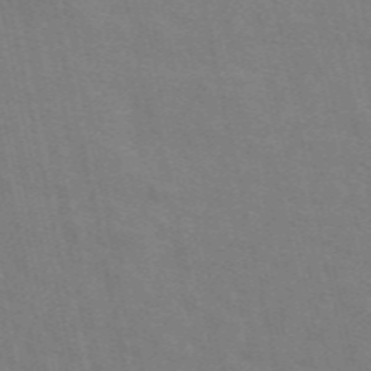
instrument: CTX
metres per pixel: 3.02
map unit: ANa
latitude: 49.7261
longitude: -79.4427
